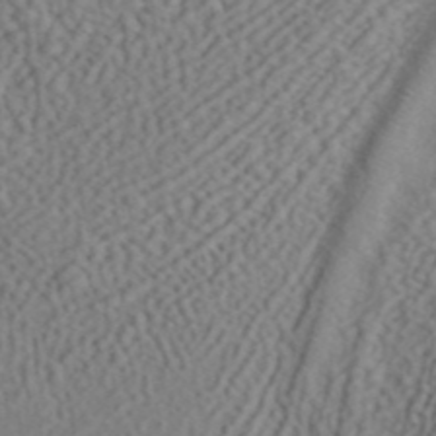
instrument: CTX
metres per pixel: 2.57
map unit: ANa
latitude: 42.2145
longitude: 55.0109
